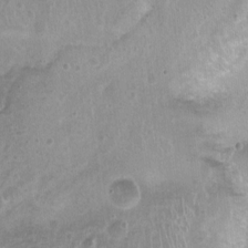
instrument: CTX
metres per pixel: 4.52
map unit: Nhu
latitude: 3.2159
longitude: -16.0822
